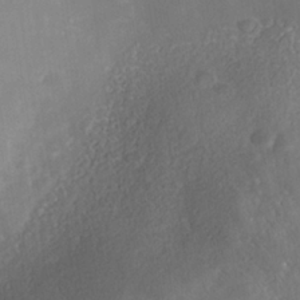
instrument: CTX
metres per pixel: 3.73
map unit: Nhe
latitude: -38.3306
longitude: -117.8017
